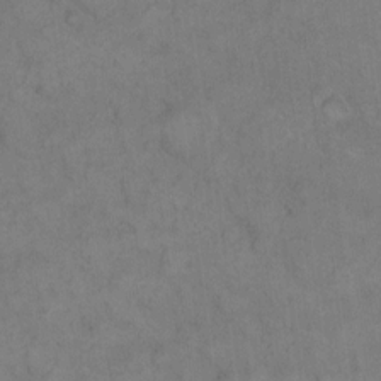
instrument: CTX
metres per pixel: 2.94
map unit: eHh
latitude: 8.7624
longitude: -62.9136
